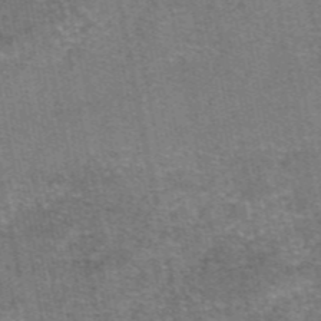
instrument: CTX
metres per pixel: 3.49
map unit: eAb
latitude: 47.7828
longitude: 103.5021
